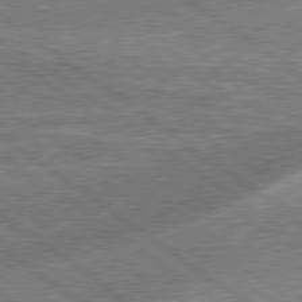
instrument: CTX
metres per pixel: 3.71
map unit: lApd
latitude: 79.3293
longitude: 173.6533
